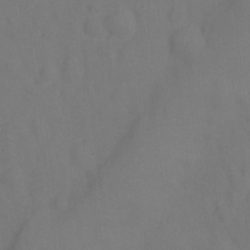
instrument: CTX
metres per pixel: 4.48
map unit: Hto
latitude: -0.1228
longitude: -33.9528
